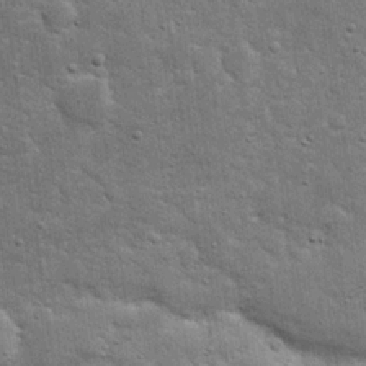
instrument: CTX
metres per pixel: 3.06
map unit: eHh
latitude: 20.2712
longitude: -63.3860
